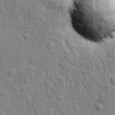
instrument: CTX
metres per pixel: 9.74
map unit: eHh
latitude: 4.2522
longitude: -75.3860
